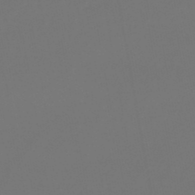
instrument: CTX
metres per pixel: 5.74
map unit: lHb
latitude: -47.8044
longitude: 71.2187
